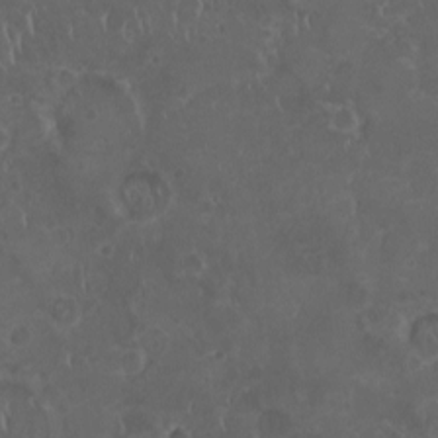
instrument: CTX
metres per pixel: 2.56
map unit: HNhu
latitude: -1.8801
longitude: 10.8975
